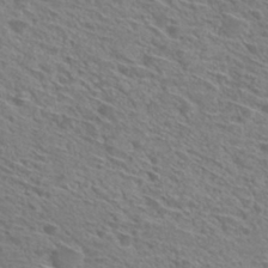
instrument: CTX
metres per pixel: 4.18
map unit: Hto
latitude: 29.9717
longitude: -46.9892
